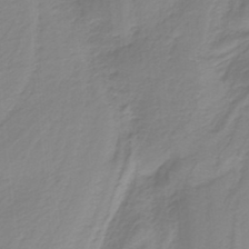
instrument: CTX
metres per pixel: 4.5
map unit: HNb
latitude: -36.9541
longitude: 55.6155
